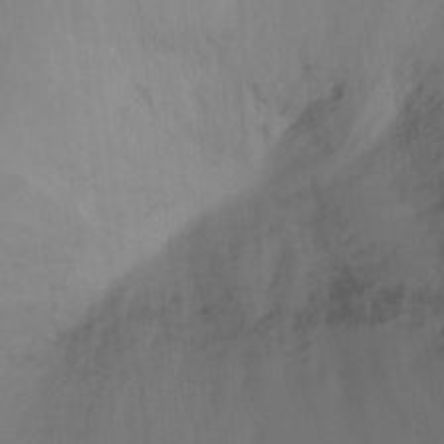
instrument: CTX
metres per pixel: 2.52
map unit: Ht
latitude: -12.3117
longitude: -46.4034
